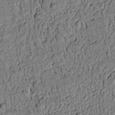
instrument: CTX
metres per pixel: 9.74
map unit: lAvf
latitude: 4.1389
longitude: 168.9352
